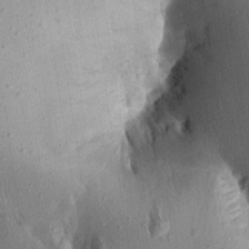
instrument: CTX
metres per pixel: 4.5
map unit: Aa
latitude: 13.2348
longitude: -144.1578
